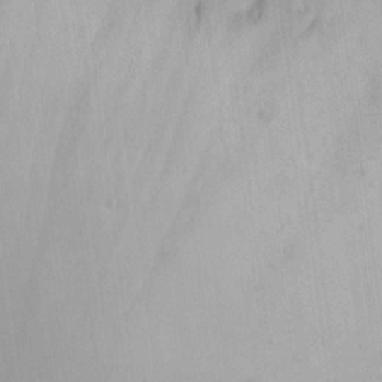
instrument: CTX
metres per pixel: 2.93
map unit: Aa
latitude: 18.3845
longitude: -141.2537
